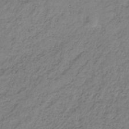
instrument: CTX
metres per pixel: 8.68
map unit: HNb
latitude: -32.0850
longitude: 62.9352
